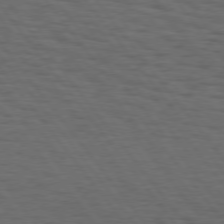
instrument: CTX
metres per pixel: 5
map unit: Hpe
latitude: 74.9892
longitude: -133.4804
